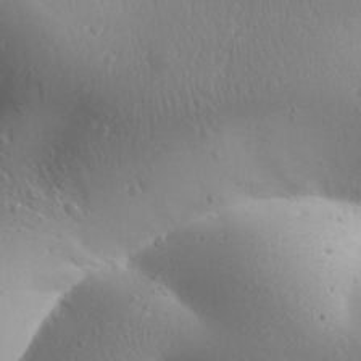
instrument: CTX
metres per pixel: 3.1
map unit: Aa
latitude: 31.9528
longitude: -143.6316
